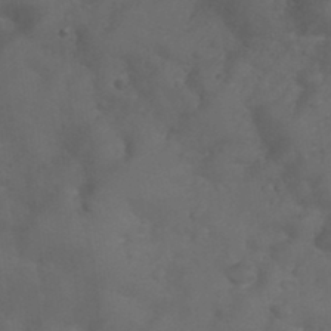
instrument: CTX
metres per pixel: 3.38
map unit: Nhu
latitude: 28.1955
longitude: -56.1766
